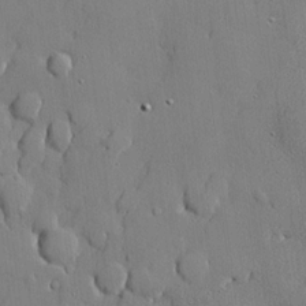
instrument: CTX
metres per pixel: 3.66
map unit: lHvf
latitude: 21.2537
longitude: 145.3132
